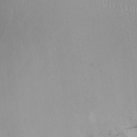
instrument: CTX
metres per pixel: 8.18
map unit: Ht
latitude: -0.3685
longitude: -36.2145
